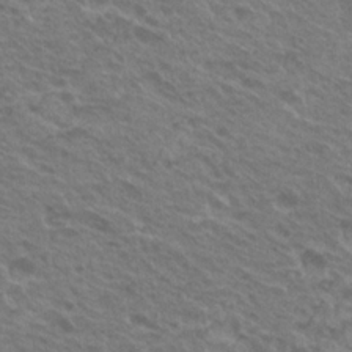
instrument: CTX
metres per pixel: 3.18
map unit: Hto
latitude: 21.4238
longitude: -31.2537
